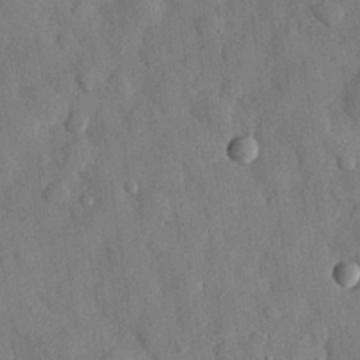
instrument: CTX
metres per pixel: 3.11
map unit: eHh
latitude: 27.5560
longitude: -77.8961
